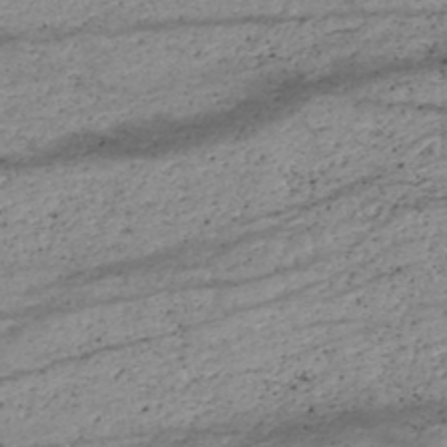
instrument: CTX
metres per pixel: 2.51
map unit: HNhu
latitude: -48.5007
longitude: 28.9164
